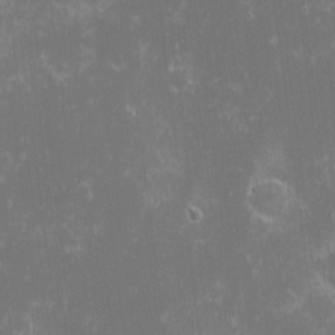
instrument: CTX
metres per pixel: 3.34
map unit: eHh
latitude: -2.5195
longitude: -86.1389
